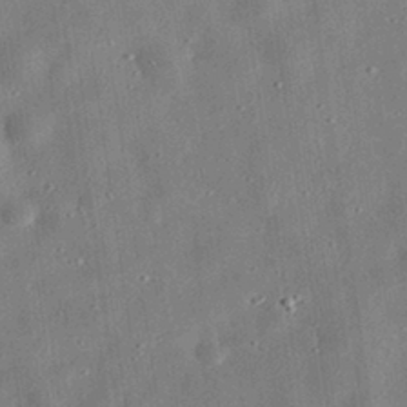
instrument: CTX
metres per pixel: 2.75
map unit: eHh
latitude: 32.0255
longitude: -76.9136
